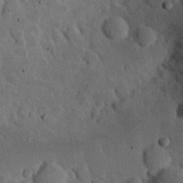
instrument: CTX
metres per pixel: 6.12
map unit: eHh
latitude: 24.0633
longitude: -71.9339
